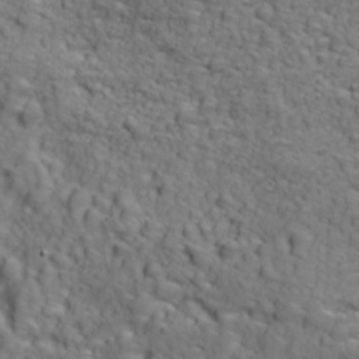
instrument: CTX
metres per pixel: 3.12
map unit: Ave
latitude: 18.2333
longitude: -132.5357
